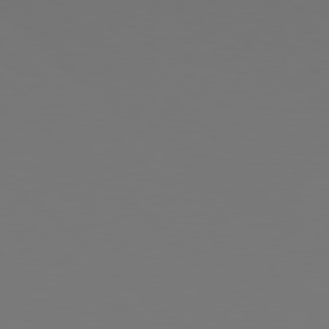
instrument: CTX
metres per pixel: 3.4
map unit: Hpe
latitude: 78.1200
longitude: -173.7260
